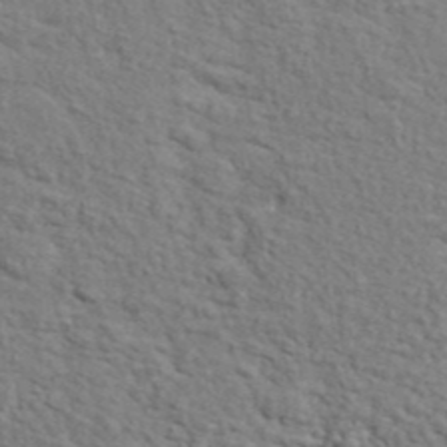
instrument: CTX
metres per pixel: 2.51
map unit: ANa
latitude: 41.5749
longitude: 29.3510
